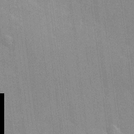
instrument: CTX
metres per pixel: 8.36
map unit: Hve
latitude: 18.2144
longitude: 151.6722
